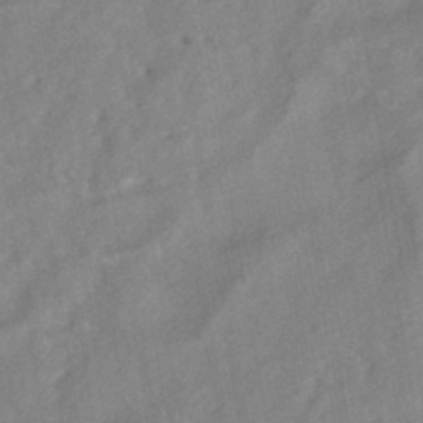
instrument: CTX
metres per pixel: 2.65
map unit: HNhu
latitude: -42.3495
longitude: 91.5399
